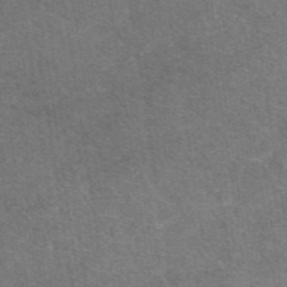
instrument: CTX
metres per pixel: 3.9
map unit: eAb
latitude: 48.0444
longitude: 115.1242
